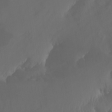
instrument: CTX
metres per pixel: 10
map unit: Nhu
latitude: -7.6155
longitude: -52.4979
